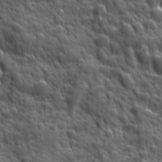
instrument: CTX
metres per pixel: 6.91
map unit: Ave
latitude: 19.1592
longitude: -132.6113
